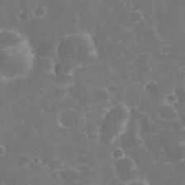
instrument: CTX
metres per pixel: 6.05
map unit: eHh
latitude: 32.8758
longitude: -61.2726
